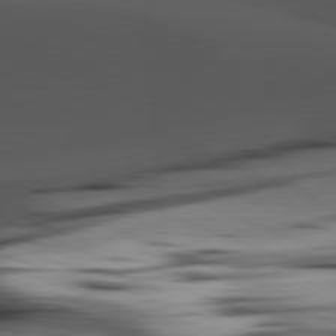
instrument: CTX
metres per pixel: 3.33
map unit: lApd
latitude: 81.8583
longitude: 127.5966
